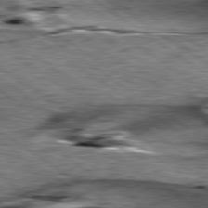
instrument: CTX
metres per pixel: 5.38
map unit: lApd
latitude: 79.6127
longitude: -49.0269
